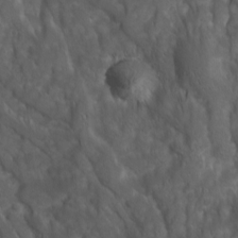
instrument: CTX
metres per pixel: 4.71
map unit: Ave
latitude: 16.2523
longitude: -132.6491
